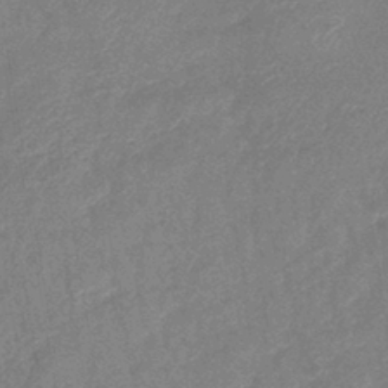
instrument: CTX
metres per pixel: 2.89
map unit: lHb
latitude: -40.4062
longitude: 77.6155
